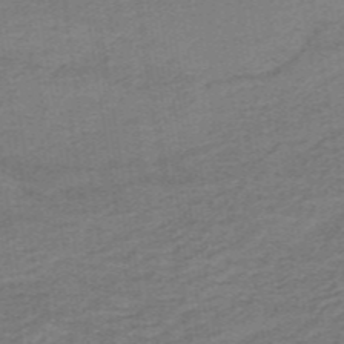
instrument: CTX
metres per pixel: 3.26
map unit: lHb
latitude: -40.7841
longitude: 54.1228
